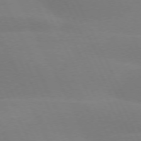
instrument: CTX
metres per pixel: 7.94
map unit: lApd
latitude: 73.5372
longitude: -48.0255
